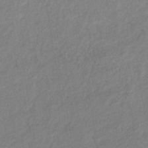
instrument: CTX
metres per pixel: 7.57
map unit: lHb
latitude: -40.7841
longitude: 78.1416
